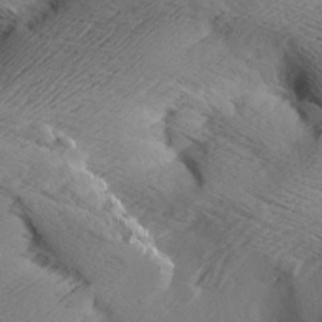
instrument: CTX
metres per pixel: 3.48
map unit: Aa
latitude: 7.7072
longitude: -140.8946
